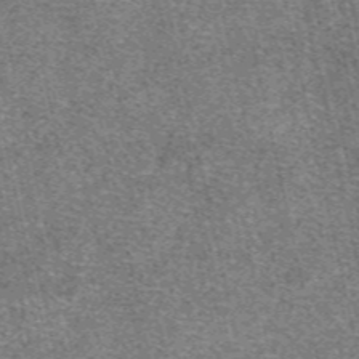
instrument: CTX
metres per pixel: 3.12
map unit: eAb
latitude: 48.2900
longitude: 104.6707
